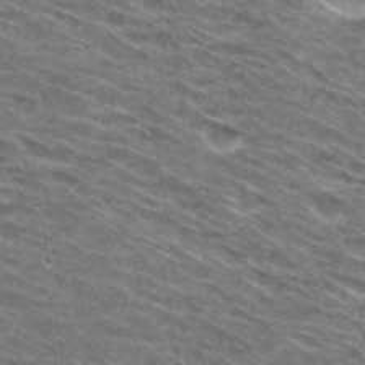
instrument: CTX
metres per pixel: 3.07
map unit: Hto
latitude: 31.1404
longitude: -46.4412
